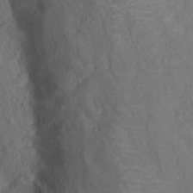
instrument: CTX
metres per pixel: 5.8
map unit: Nhu
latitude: 14.5357
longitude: -36.3090
